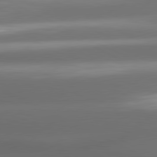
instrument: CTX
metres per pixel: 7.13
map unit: lApd
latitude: 80.8758
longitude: -142.2523
